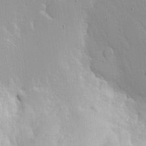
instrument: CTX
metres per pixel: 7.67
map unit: Nhe
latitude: -2.1605
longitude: -58.9892
